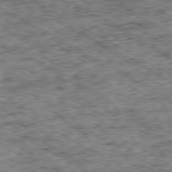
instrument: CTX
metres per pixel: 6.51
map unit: Ap
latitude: -80.3307
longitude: -50.1200
